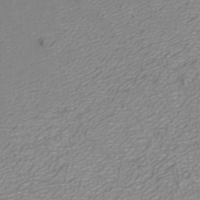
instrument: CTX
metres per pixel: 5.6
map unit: ANa
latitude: 40.6301
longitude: 25.0108
